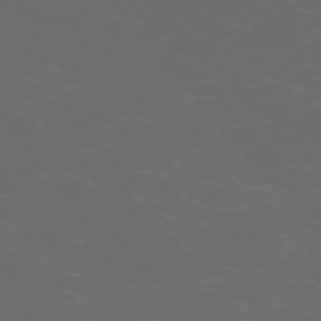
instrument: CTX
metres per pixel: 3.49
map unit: Ap
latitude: -74.4251
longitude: -75.5938
